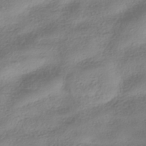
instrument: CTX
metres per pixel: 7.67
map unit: HNhu
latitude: -40.3873
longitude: 97.8611
